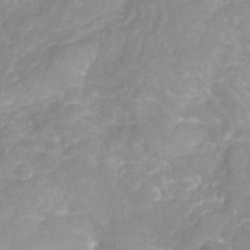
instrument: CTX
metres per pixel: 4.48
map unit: Nhu
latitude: -22.4818
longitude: -56.1388
